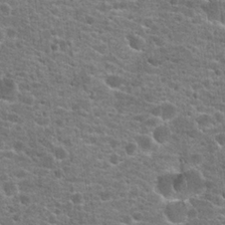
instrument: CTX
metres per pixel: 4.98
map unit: Hto
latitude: 21.4616
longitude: -44.2711
